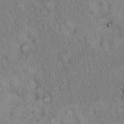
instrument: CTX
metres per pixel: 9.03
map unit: Hto
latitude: 15.4049
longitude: -58.8947
